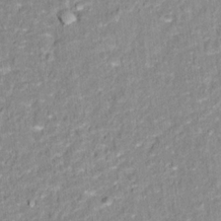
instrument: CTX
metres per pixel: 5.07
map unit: Hto
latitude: 16.0255
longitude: -36.5546
